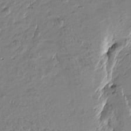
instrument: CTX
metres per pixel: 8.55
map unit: Htu
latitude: -6.1417
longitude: 177.0864
